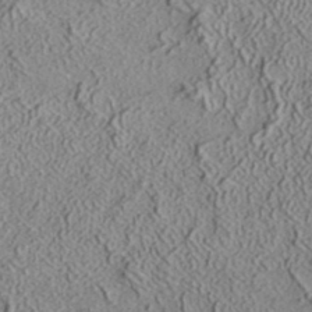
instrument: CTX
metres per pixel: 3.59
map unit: ANa
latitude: 36.1200
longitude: 12.6896
